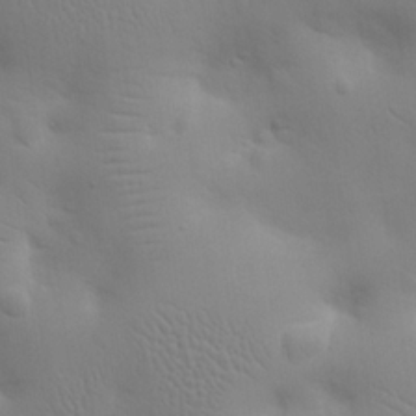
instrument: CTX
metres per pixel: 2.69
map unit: eHh
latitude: 25.3859
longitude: -65.9717
